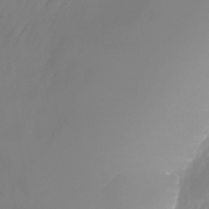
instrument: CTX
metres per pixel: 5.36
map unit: Nhu
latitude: -25.3132
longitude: -71.3293
